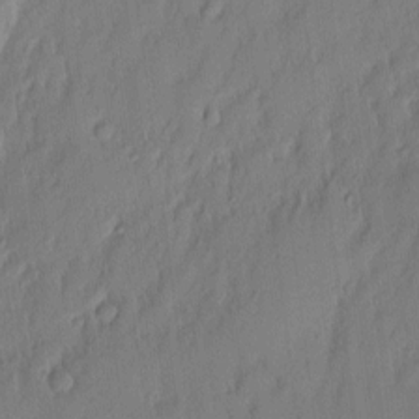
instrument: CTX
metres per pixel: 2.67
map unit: eHh
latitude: 3.7449
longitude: -76.7246
